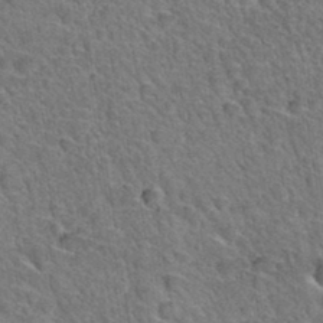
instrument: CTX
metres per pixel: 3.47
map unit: Hto
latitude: 35.0458
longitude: -46.4979
